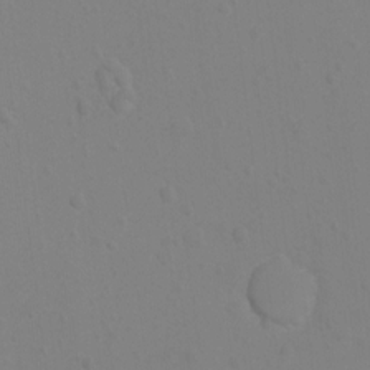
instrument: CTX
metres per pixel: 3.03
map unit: Ht
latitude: 3.1592
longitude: -28.7246
